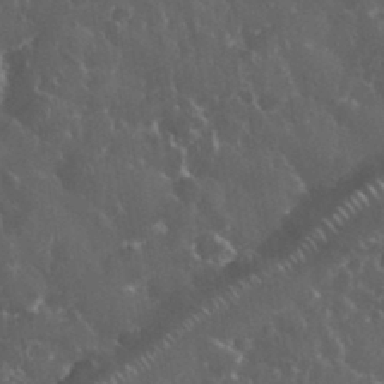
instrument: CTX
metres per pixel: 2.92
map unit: eHh
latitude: 33.8583
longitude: -62.2523
